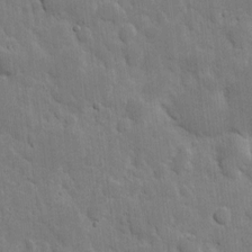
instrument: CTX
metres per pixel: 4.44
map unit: eHh
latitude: 5.8772
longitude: -70.7813
